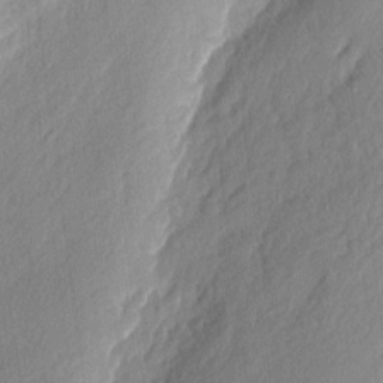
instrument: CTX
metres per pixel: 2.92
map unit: Nhu
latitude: 1.8961
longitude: -76.8191
